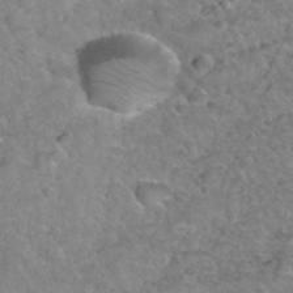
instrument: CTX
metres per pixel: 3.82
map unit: Hto
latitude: 35.5749
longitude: -51.2159
